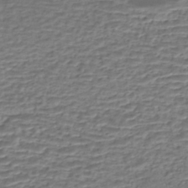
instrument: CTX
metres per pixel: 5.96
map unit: eHh
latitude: -43.7099
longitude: 120.0472
